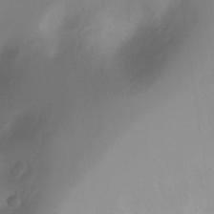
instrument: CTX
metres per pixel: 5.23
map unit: Nhu
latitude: -14.8219
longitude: -26.6302
